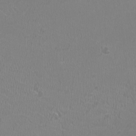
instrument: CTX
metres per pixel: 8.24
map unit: HNhu
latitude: -1.4077
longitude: 0.3496
